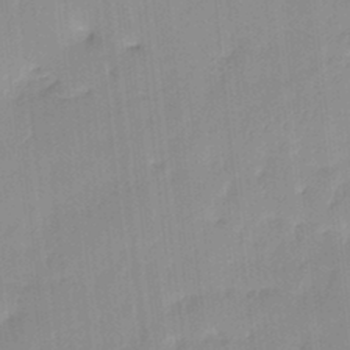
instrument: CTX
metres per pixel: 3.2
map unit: eHh
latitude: -4.3495
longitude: 15.3699
